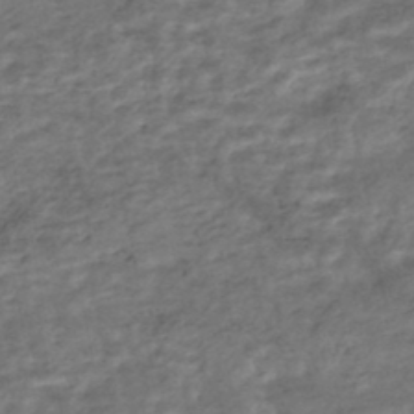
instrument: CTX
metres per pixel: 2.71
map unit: HNhu
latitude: -45.4643
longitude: 102.3495
